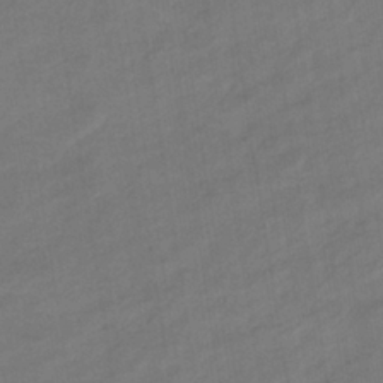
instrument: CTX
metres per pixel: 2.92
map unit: eHb
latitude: -36.6518
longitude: 79.3320
